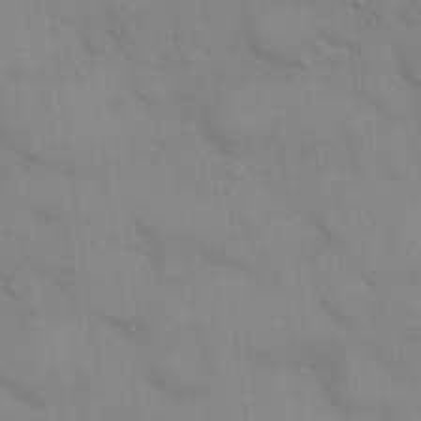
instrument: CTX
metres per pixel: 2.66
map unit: eHh
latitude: 21.7072
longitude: -61.7449
